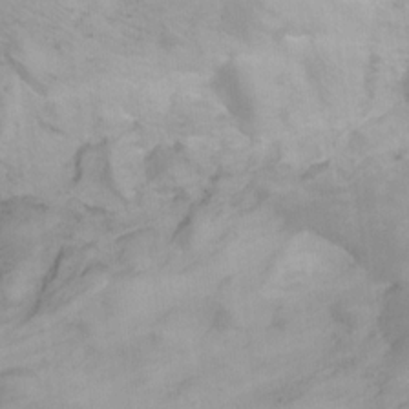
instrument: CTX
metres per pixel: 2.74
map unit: Ht
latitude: 11.1214
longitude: -32.4790
